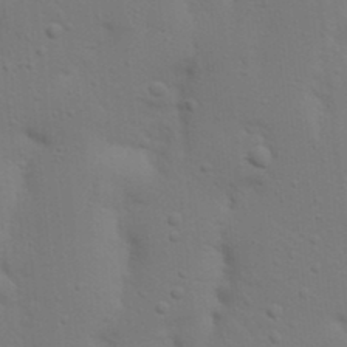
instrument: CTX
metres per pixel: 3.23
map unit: Nhu
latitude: 22.9325
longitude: -73.1593
